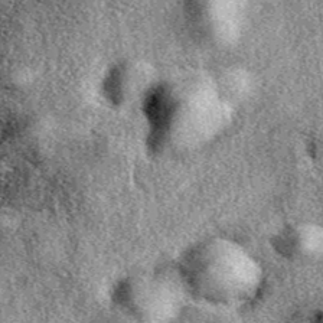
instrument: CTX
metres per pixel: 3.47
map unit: eAb
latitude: 39.4426
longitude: 110.6519
